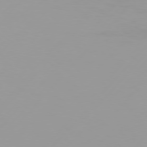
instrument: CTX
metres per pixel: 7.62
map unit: Hpe
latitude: 75.7828
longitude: -128.2900
